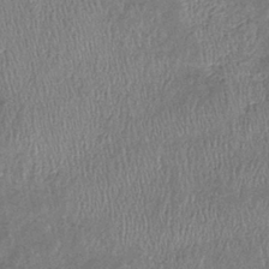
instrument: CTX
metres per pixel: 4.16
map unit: eHb
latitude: -39.1242
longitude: 76.5007
